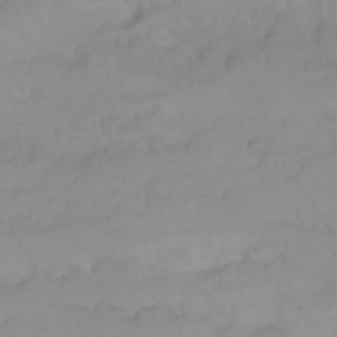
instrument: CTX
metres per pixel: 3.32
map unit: Nhu
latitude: 23.4804
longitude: -63.6127
